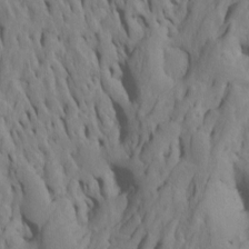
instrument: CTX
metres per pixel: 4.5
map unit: Htu
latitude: -7.2565
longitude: 144.7841
